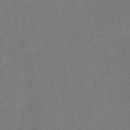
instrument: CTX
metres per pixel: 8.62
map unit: HNb
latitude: -46.9919
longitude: -38.1011
